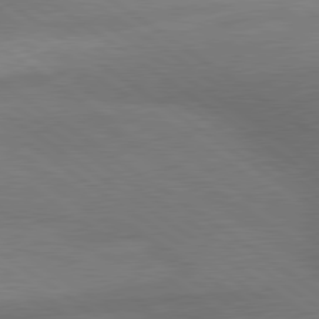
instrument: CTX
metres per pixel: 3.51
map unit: lApd
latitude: 79.8773
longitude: -177.1403
